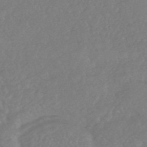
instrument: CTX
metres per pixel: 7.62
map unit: HNhu
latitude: -48.1795
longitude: 97.6911
